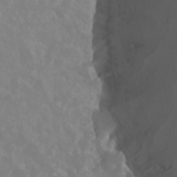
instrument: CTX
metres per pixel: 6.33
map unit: Nhu
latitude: -11.8422
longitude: -75.3293
